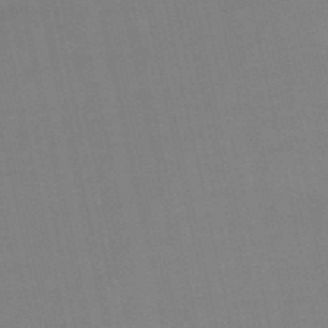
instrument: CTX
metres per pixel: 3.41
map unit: eHb
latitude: -50.1984
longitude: 73.2565
